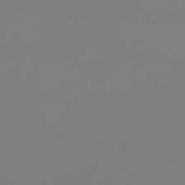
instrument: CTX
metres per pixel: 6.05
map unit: lHb
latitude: -45.4643
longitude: 59.4454
